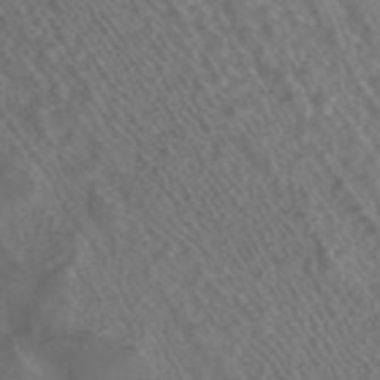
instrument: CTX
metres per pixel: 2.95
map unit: ANa
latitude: 43.3671
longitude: 24.5951
